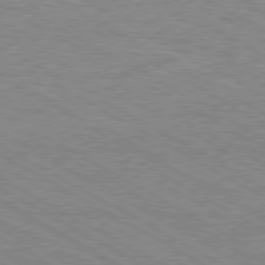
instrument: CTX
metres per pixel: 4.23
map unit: Hpe
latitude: -80.8030
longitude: 20.0283
